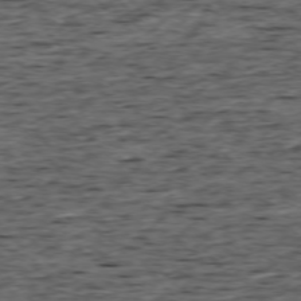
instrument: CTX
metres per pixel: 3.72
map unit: Ap
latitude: -75.9367
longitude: -92.1011
